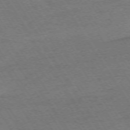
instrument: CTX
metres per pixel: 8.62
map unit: Ap
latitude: -74.0283
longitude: -84.8002
